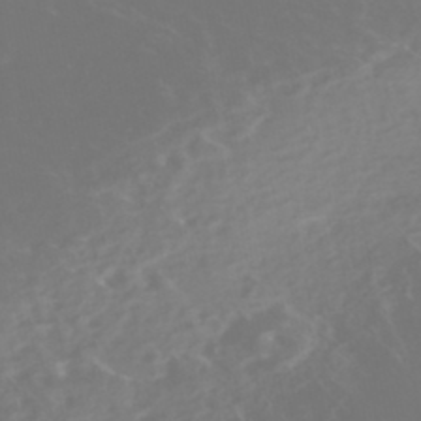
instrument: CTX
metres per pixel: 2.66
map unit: Nhe
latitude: -47.2943
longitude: -171.1592
